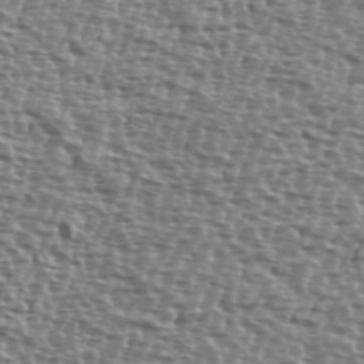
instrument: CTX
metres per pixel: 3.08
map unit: Ave
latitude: 40.1199
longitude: -112.1011
